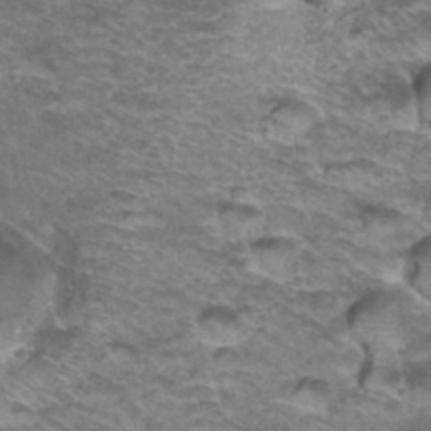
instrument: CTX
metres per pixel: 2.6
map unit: Hto
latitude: 36.7058
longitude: -42.5924
